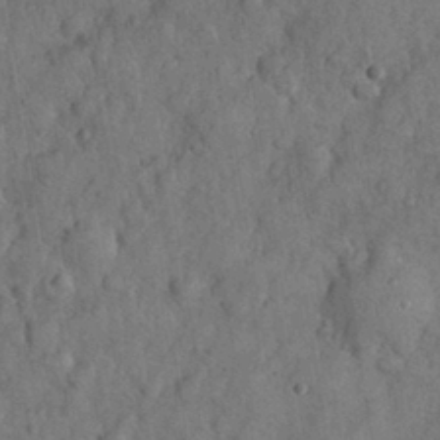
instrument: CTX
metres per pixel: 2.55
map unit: eHh
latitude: 31.7450
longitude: -66.8946
